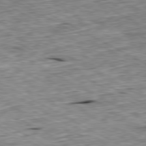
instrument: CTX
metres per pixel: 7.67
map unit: Ap
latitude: -80.6330
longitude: -87.9150
